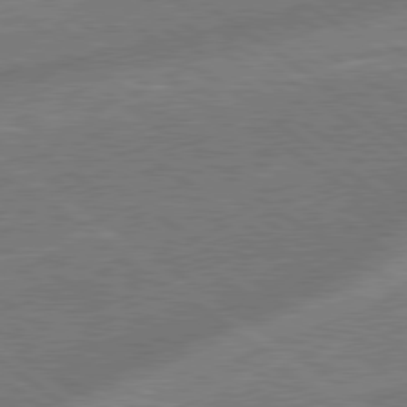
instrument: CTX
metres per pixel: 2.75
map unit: lApd
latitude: 79.0648
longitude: -171.3104
